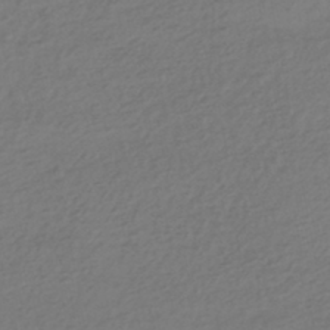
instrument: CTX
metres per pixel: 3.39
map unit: HNhu
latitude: -44.5952
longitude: 95.5966
